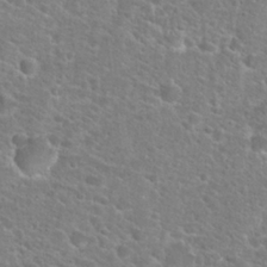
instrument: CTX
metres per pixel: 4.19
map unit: Hto
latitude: 25.4426
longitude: -48.8947
